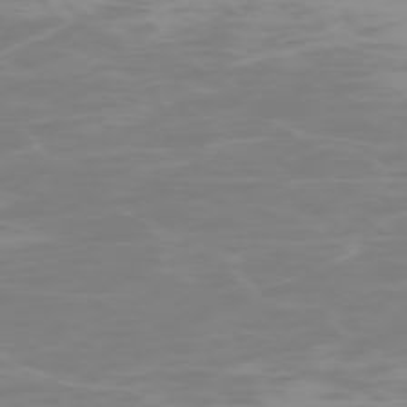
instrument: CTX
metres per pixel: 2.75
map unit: Hpe
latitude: -74.7275
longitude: 7.1998
